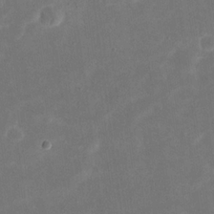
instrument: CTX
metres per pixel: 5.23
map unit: eHh
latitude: 20.4790
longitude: -70.1767
